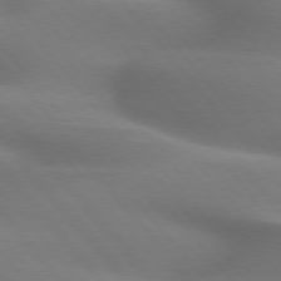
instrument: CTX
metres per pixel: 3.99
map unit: lApd
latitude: 75.7261
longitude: -60.8380
